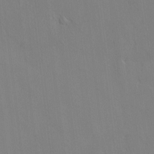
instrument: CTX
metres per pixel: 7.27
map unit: lAvf
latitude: 7.4993
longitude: 166.4629
